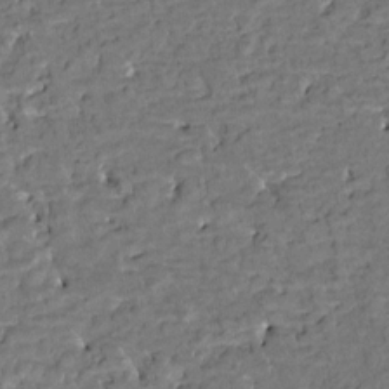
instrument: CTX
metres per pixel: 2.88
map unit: HNhu
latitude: 3.6694
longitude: -7.5371
